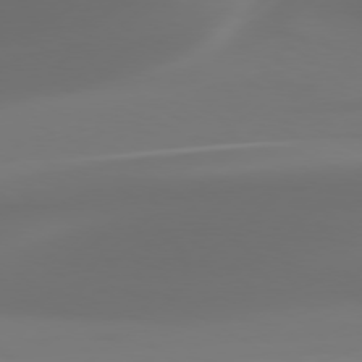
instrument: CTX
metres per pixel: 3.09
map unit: Hpe
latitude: 76.3278
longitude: -131.3293
